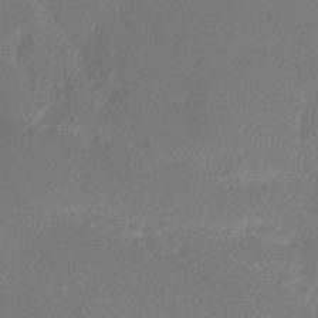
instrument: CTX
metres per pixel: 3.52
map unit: HNhu
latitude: -42.6896
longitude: 91.4266
